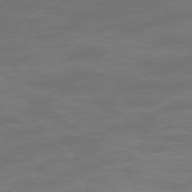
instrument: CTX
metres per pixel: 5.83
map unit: Ap
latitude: -75.7100
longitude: -83.6882
